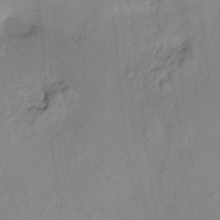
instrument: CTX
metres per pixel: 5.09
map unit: HNhu
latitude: 14.1767
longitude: 10.4062
